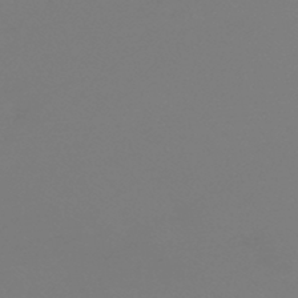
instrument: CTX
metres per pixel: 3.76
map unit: lHb
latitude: -44.3495
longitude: 71.0864
